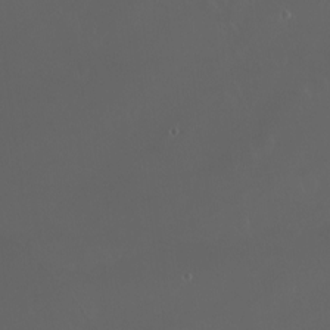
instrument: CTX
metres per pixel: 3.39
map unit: Nhu
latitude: -6.7841
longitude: -91.3293
